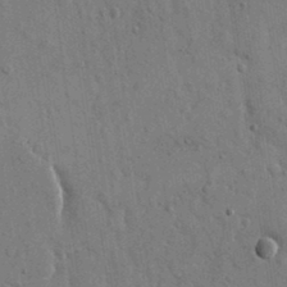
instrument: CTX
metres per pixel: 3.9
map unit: eHh
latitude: 15.4805
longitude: -68.7057
